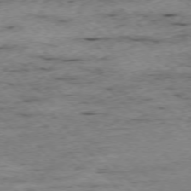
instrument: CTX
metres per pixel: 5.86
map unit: Ap
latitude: -76.6141
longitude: -87.2159
